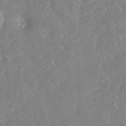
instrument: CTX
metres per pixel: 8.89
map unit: eHh
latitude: 32.1200
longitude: -59.8205
